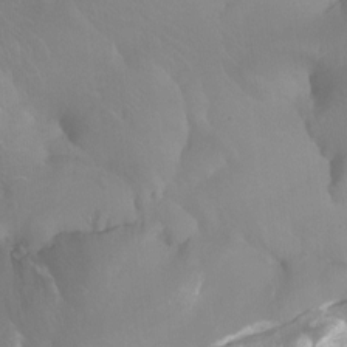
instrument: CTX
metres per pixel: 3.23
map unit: Htu
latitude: -7.4265
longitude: -49.5560
